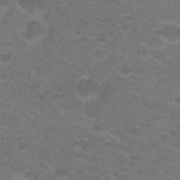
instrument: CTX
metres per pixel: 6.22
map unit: Hto
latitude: 19.5938
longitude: -37.9528
